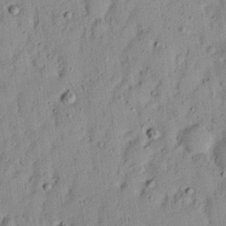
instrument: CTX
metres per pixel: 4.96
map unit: Nhu
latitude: 18.4034
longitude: -72.8002
